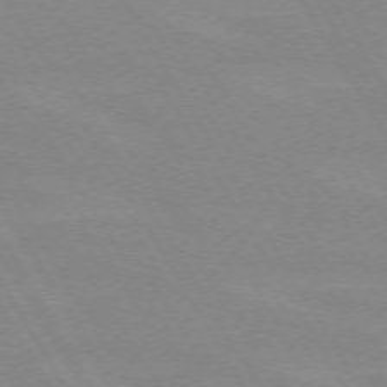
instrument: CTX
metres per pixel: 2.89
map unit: lApd
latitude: 72.1389
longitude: -56.0633
